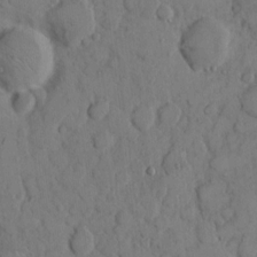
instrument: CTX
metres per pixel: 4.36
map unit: eHh
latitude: 9.6316
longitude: -64.8758
